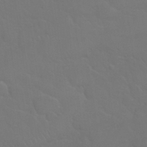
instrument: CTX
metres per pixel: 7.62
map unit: Nhu
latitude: 30.1389
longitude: -52.3279
